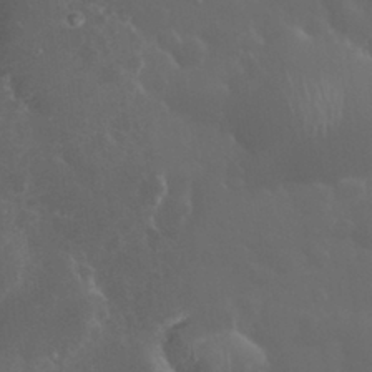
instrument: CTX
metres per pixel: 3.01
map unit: eHh
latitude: 33.3671
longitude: -60.9136
